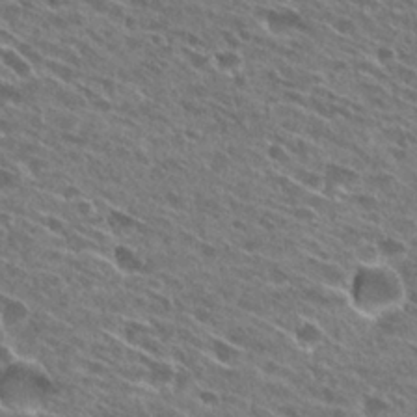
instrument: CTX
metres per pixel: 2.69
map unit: Hto
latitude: 27.3671
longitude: -44.1578
